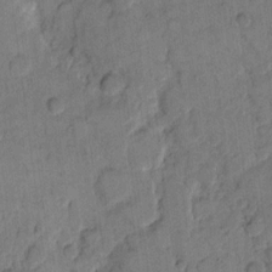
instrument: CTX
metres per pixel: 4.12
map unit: eHh
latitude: 11.8961
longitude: -65.8394
